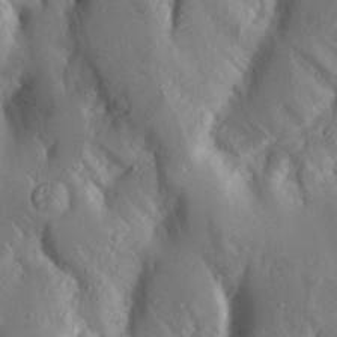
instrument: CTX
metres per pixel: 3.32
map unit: Aa
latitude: 16.2900
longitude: -149.4993
